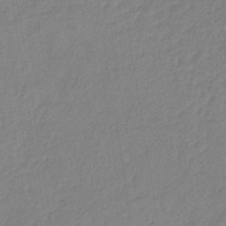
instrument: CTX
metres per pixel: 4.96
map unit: lHb
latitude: -35.5399
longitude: 72.2550
